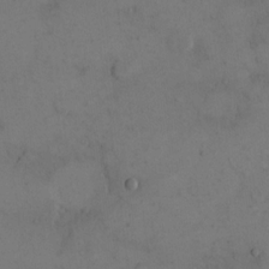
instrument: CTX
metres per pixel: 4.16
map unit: eHh
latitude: 15.7261
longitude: -67.5560
